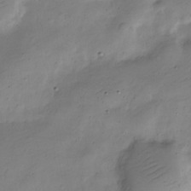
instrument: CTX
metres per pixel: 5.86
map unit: Nve
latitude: -25.3132
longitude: 106.1417
